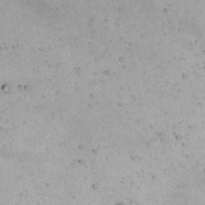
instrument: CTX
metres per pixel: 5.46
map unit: Nhu
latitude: 23.1214
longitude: -62.0822
